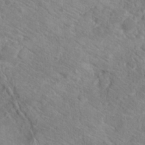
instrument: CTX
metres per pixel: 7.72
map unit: Hto
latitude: 18.4601
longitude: -38.2711
